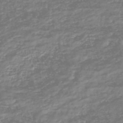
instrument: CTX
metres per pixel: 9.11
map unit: HNhu
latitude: -46.9164
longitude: 29.2565
